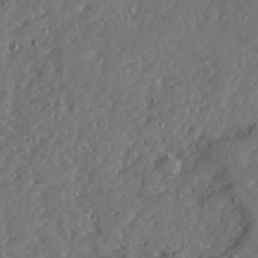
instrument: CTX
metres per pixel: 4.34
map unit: Ave
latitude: 22.6490
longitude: -131.6883
